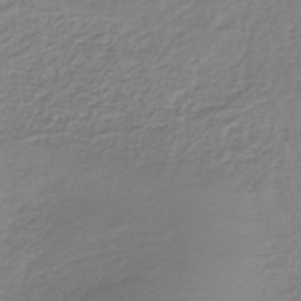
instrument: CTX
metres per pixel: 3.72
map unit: lHb
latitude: -40.3684
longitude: 69.9745
